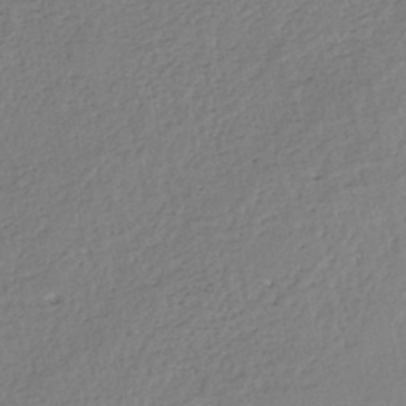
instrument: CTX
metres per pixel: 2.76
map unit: eHh
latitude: -45.3321
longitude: -28.4412
